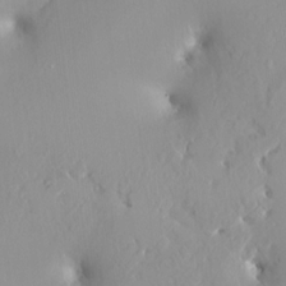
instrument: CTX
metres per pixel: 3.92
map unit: HNhu
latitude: 2.5357
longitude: 7.5399
